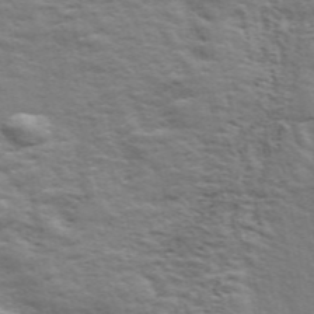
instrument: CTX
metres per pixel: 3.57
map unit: ANa
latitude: 48.9325
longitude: -75.0081
